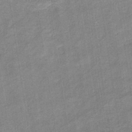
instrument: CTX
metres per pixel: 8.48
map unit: eHb
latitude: -37.8233
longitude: 77.8989
